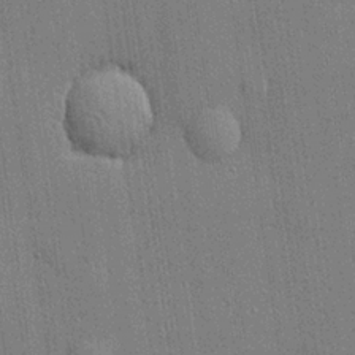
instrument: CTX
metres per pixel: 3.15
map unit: lHvf
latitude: 21.1781
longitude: 142.8408
